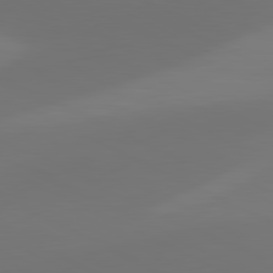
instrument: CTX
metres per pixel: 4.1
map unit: lApd
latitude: 81.4237
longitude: 129.4455
